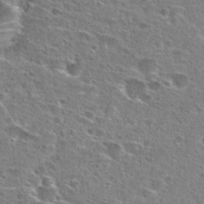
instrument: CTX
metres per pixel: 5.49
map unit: Hto
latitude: 26.3845
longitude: -47.3293
